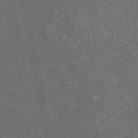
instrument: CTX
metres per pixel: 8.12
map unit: eAb
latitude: 46.4223
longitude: 108.5574
